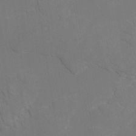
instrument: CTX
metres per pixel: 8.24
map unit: Htu
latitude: -10.3873
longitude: -73.3293
